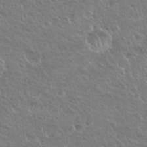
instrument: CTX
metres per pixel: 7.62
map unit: Nhu
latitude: 24.9135
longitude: -50.8380
